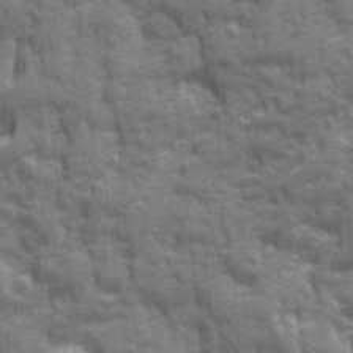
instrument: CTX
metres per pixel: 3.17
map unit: Ave
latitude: 20.1389
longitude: -133.6694
